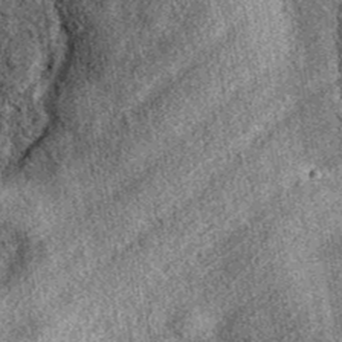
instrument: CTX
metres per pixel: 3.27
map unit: eAb
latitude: 37.9339
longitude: 108.8786
